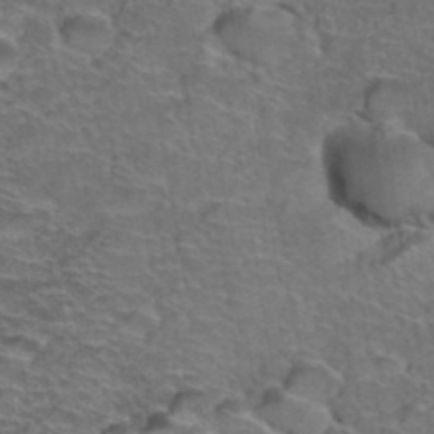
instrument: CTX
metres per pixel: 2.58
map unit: Hto
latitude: 37.2537
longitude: -43.9528
